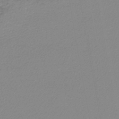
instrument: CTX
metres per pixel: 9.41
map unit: lHb
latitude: -46.2172
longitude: 68.8408
